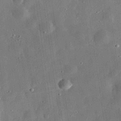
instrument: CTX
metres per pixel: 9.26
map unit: eHh
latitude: 31.8584
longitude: -76.9324
